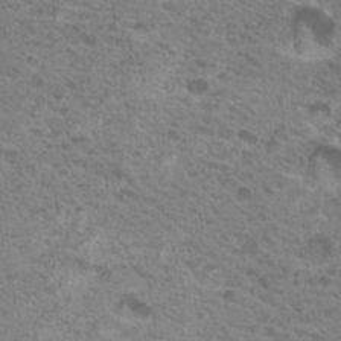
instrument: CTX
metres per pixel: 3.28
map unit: Nhu
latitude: 19.1781
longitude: -31.3671
